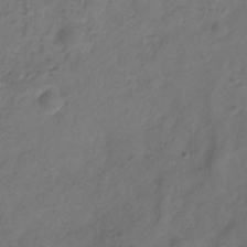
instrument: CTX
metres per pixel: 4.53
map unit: Hve
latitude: -33.2376
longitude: 90.8408
